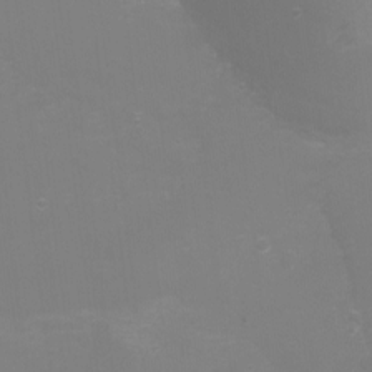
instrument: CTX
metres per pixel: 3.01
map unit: Ht
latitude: -6.1794
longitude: -28.8569
